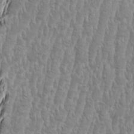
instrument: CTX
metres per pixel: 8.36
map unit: Aa
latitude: 9.2348
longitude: -130.4034
